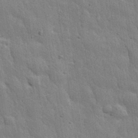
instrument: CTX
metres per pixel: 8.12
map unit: eHh
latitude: 31.2159
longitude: -78.8191
